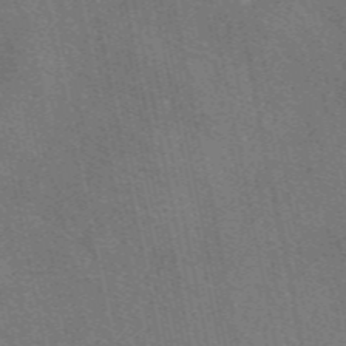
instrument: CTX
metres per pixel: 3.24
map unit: eAb
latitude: 50.8002
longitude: 112.3306
